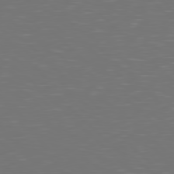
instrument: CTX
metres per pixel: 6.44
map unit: Hpe
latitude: 77.6694
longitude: -171.3482
